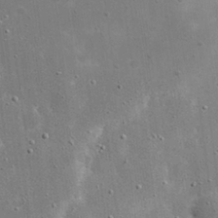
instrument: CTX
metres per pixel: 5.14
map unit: eHh
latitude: 21.4616
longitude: -67.3292
